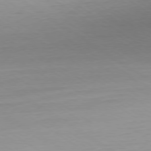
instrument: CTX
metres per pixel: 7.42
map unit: Ap
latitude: -79.3887
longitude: -94.1767
